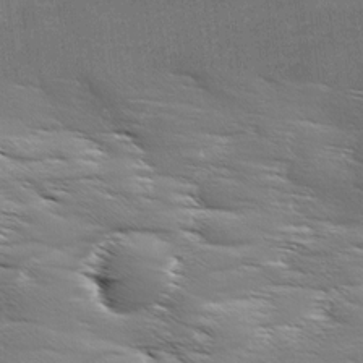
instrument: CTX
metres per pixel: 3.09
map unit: Ave
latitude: 11.5182
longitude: -106.3467
